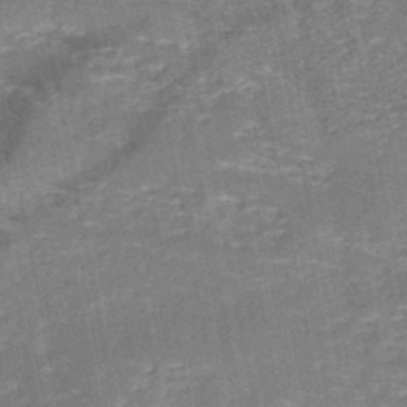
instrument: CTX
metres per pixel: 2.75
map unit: HNb
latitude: -48.6141
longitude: -44.0255
